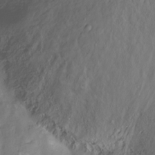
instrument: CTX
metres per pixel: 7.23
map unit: Hto
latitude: -11.6155
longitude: -39.8016
